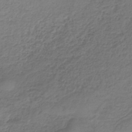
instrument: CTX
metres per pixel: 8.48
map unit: HNb
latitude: -34.5952
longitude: 56.2928
